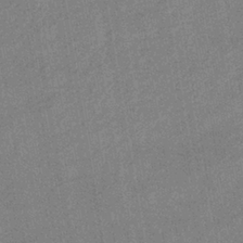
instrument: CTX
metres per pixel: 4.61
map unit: eHb
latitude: -36.6518
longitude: 74.0661
